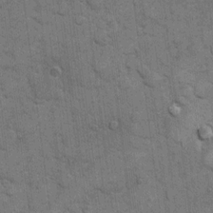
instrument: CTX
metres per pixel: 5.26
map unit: eHh
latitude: 11.6316
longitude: -65.3104
